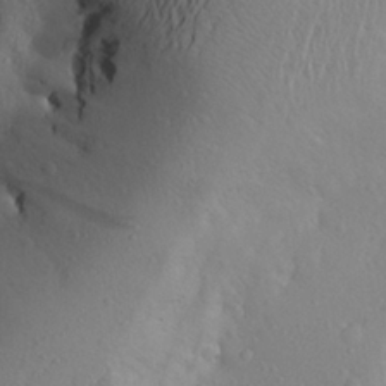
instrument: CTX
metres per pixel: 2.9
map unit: Aa
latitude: 26.5168
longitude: -147.5183
